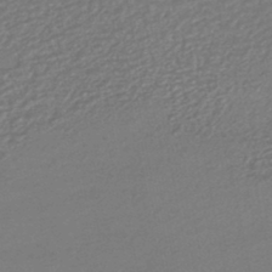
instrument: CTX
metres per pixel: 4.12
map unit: HNhu
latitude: -45.4265
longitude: 94.1605
